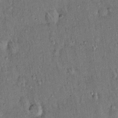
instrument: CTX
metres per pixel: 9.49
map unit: Hto
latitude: 14.2523
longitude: -59.2537
